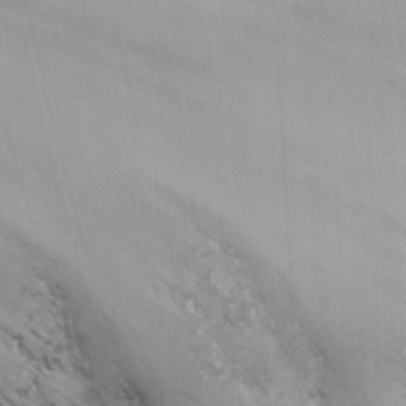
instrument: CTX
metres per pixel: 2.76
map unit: Nhu
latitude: -12.3117
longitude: -73.0081
